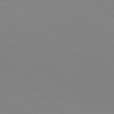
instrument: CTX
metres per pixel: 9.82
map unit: Hpe
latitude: 77.7638
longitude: -165.5371
